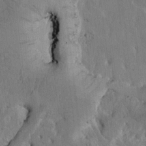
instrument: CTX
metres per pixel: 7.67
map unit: Htu
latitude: -3.3887
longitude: 169.1431
